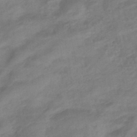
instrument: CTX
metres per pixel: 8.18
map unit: eHb
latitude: -43.7099
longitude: 85.1998
